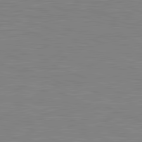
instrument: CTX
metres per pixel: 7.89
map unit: lApd
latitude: 81.8016
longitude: -170.3656
